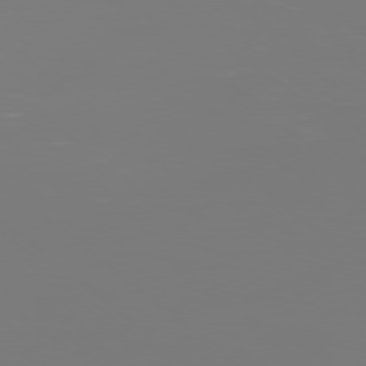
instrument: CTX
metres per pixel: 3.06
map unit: Ap
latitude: -78.7085
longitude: -60.8380
